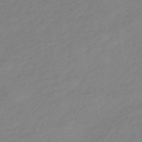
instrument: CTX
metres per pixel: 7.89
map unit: HNhu
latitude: -44.2362
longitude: 89.9367
